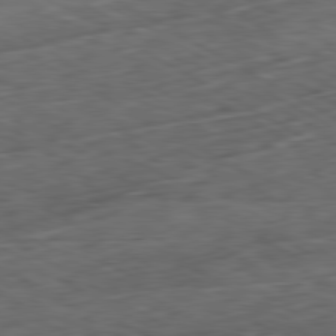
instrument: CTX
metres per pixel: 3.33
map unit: Ap
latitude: -80.6330
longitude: -74.0633
